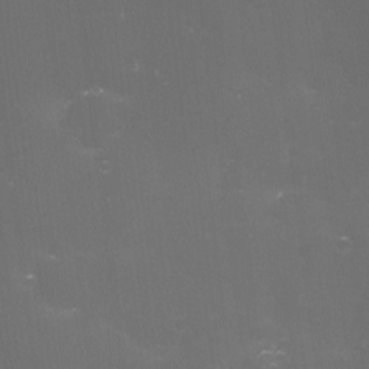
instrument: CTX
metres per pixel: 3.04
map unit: eHh
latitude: -4.8030
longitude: 19.2943
